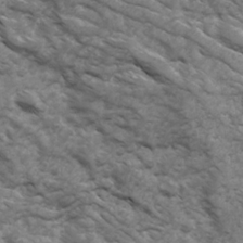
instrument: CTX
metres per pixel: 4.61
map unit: Ave
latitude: 17.2159
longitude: -131.9528
